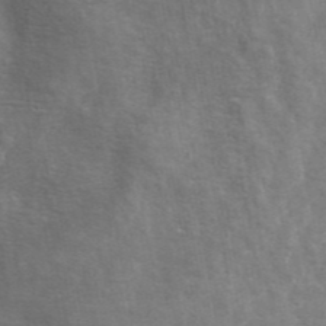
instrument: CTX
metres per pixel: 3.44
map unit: ANa
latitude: 44.8758
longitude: 31.1431
